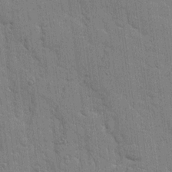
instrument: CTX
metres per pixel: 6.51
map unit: Ave
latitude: 11.3104
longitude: -101.1592
